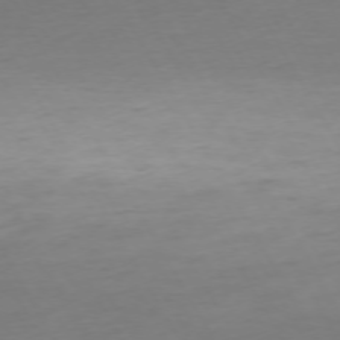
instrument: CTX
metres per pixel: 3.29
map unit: Ap
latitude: -74.4062
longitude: -69.1781
